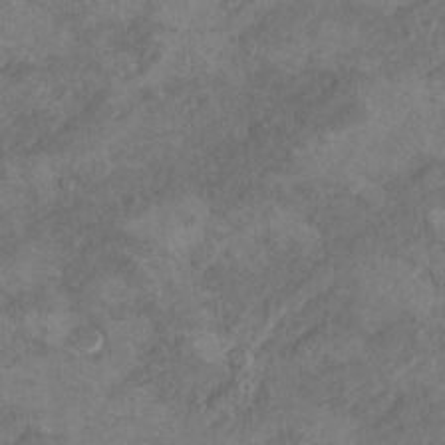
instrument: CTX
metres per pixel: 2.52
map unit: Hto
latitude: 9.3104
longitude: -36.1578
